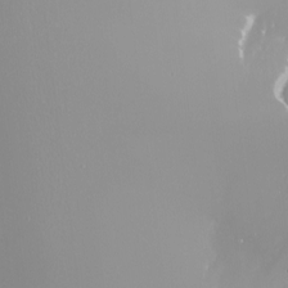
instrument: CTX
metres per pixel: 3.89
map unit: Nhu
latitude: -8.3684
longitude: -91.4237
